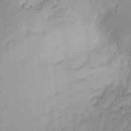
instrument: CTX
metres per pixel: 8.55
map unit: eHh
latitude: 8.1200
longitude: -72.2145
